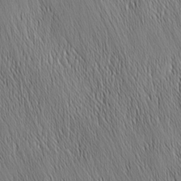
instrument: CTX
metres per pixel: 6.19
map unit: Nhu
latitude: -5.9745
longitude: -150.3278
